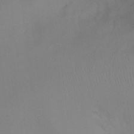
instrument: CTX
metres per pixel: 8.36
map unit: Ht
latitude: -4.5384
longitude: -27.8017
